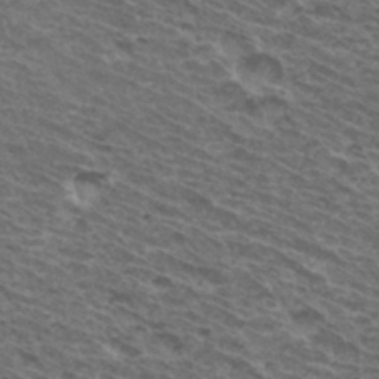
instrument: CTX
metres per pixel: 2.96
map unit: Hto
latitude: 33.6127
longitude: -41.0080
